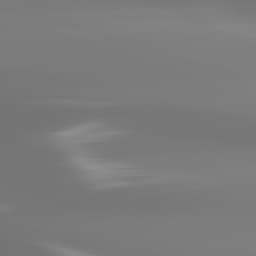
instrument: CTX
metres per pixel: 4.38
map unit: lApd
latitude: 83.1781
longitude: -129.9339
